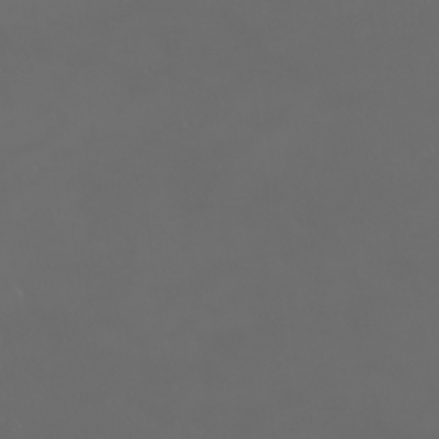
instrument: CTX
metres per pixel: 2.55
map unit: eHh
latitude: -2.5006
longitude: 19.8422
